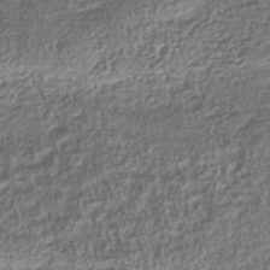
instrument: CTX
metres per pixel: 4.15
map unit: Nhu
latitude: -41.2376
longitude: -85.7639
